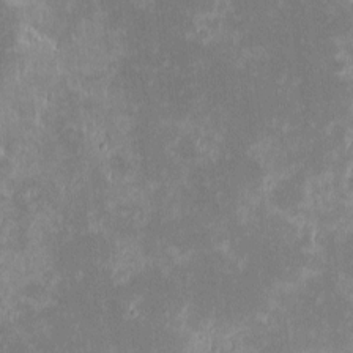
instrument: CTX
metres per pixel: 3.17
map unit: eHh
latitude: -1.4455
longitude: -84.8380
